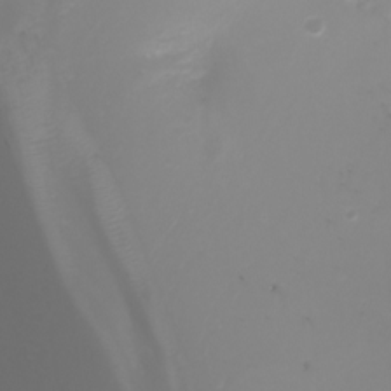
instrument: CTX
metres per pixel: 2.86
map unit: Ht
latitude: -2.9730
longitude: -61.8394
